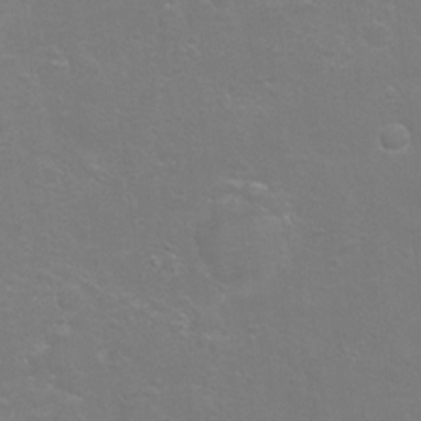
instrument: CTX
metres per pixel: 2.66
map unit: Hto
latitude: -6.7841
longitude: -37.8772
